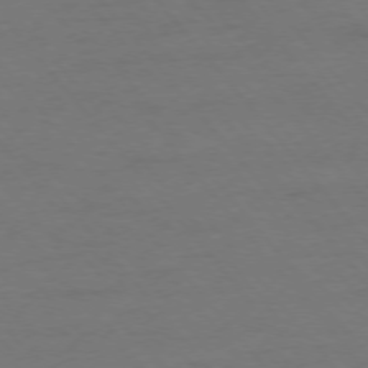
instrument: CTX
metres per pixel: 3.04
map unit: Ap
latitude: -76.3117
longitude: -88.7058
